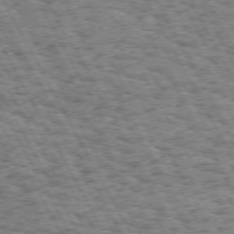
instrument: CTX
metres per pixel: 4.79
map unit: Hpe
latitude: 72.1578
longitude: -125.2725
